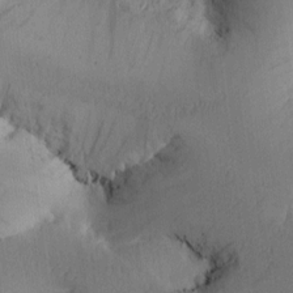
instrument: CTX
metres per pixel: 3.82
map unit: Htu
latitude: -0.5196
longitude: 173.5966
